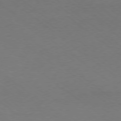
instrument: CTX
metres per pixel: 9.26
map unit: Ap
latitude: -78.9352
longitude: -97.5938
